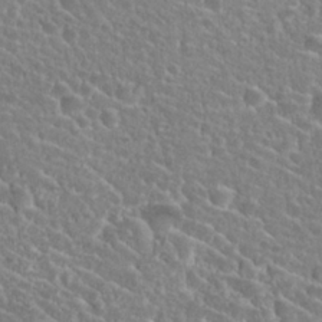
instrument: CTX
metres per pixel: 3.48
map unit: Nhu
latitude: 25.2159
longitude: -51.0836
